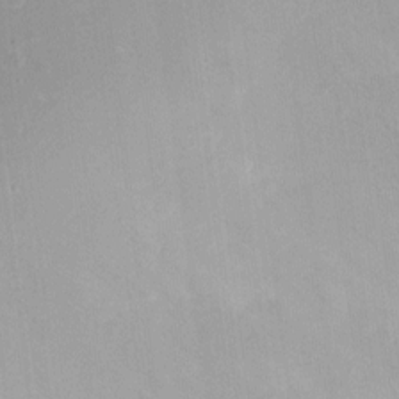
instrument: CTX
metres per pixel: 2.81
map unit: Hto
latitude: -12.3684
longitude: -38.9703
